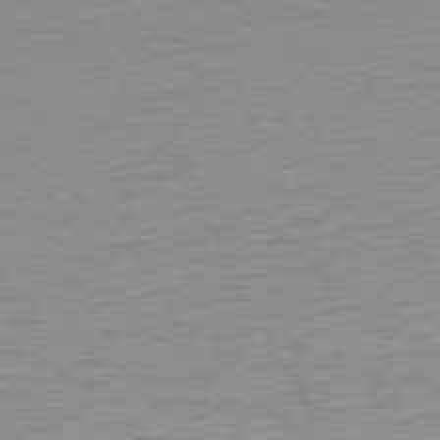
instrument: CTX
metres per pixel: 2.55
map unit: Ap
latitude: -75.6911
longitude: -77.7260
